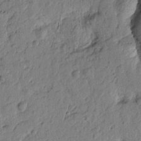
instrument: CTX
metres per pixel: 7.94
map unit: Htu
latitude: -1.3888
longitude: -179.1970
